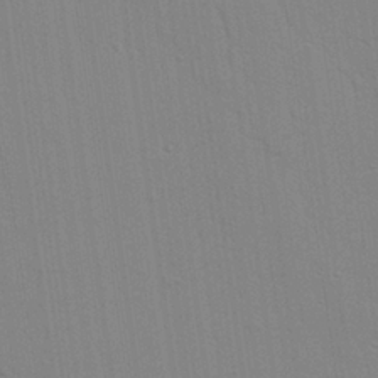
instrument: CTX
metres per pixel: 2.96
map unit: lAvf
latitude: 28.0255
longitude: -108.8569
